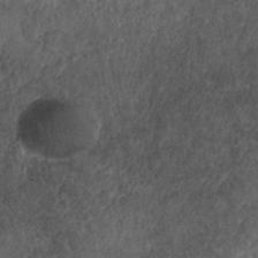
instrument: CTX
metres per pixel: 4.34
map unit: eHh
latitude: -40.9164
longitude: 119.7856
